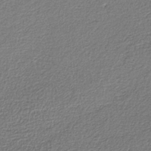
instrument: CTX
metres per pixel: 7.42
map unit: eAb
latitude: -37.6344
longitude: 52.6140
